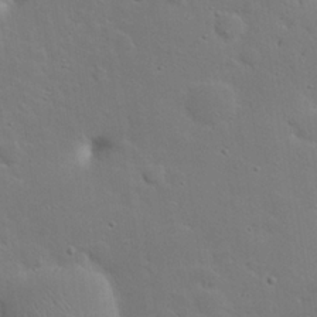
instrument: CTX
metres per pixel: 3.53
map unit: eHh
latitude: 23.9339
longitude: -70.9702
